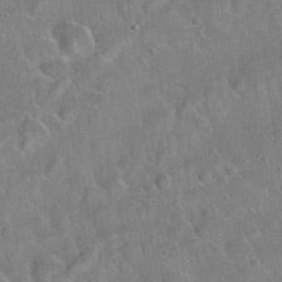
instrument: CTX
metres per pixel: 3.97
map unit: Hto
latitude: 21.9528
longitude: -51.9717
